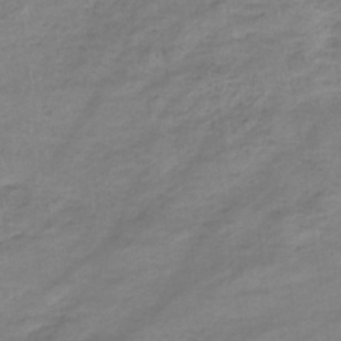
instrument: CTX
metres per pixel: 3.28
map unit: eHb
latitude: -33.4266
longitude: 68.7274
